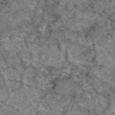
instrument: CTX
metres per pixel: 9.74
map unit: eAb
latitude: 49.5371
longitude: 113.0676
